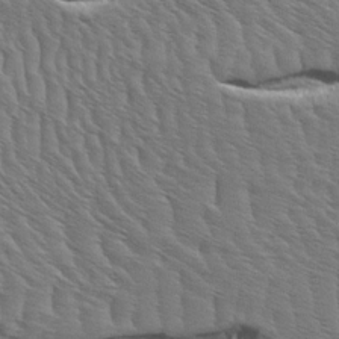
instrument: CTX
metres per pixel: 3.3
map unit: Aa
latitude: 8.2712
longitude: -134.2900
